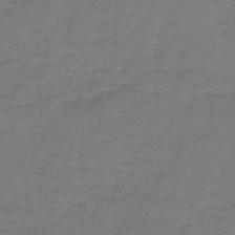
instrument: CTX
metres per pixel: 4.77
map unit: lHb
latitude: -43.1431
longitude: 56.5951
